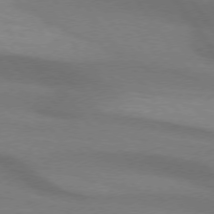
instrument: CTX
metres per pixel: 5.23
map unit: lApd
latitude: 74.1767
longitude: -63.8962
